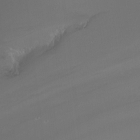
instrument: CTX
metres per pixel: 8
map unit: Nhu
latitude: -7.9178
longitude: -81.0836
